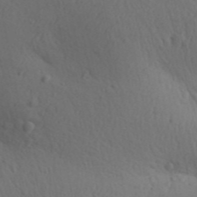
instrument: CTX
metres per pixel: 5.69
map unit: Aa
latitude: 30.4601
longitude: -146.4034
